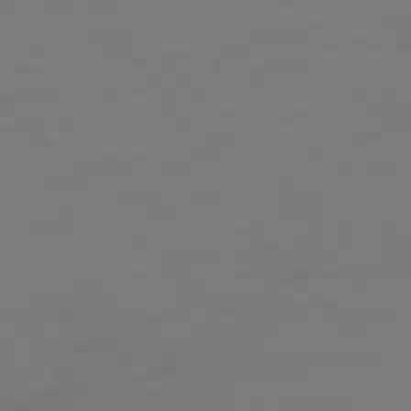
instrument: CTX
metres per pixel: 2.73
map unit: Ap
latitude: -77.1620
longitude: -65.1214
